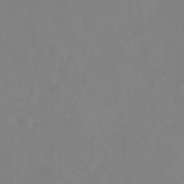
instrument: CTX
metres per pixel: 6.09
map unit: Nve
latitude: -23.7667
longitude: 107.2565
